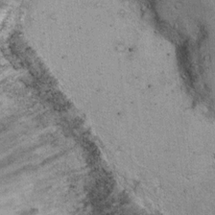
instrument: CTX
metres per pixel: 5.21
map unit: Ht
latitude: 8.0255
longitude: -36.8947
